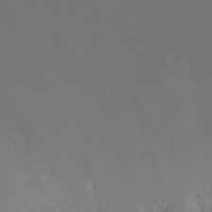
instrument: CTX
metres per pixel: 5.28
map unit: Nhu
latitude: -7.5021
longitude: -71.2159
